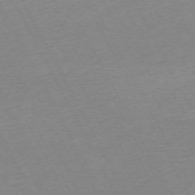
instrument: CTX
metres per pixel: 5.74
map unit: Ap
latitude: -73.4832
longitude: -69.5560
